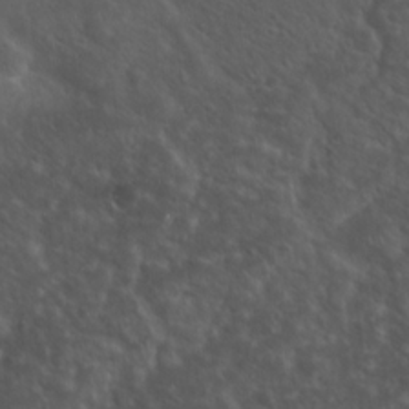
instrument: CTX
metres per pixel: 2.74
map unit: Hto
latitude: 19.4615
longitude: -54.4601
